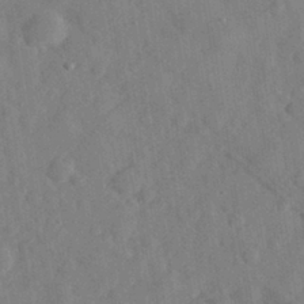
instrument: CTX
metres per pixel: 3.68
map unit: eHh
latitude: 30.8002
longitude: -71.5182
